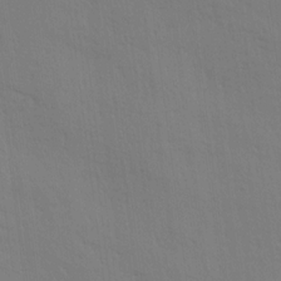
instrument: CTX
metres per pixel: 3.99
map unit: Aa
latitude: 14.5168
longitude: -147.5183
